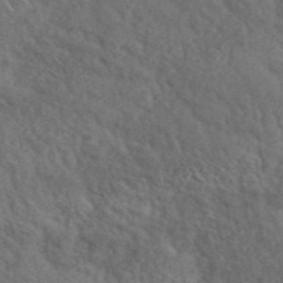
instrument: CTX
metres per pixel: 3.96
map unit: ANa
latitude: 42.5546
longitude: 52.1983
